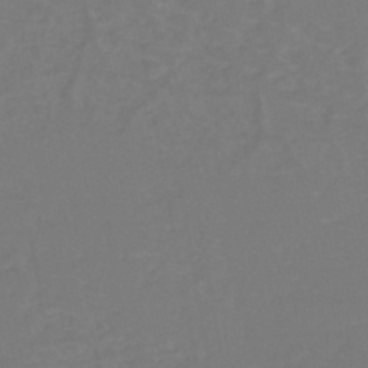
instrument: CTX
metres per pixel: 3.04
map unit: eHh
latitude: -44.1795
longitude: -29.3293
